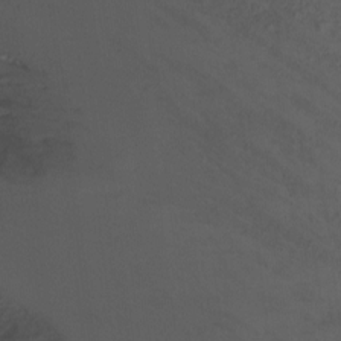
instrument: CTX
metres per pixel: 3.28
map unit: Ht
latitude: -9.8422
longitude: -27.7828
